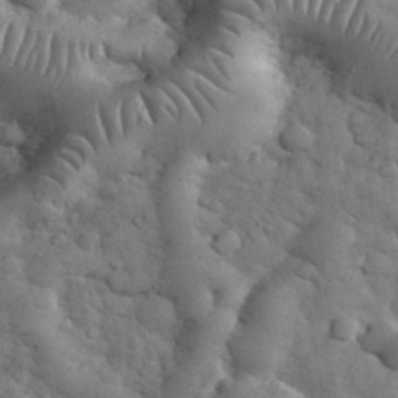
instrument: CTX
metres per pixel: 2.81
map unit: eHh
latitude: 33.4049
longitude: -67.4615
